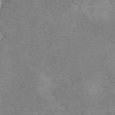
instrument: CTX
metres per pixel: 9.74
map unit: eAb
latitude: 40.9702
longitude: 108.7463
